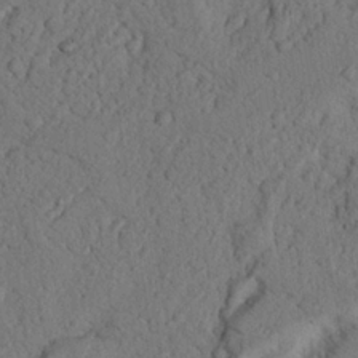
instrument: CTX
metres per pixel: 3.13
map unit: Nhu
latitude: 21.0081
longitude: -76.2522
